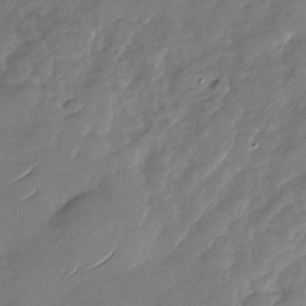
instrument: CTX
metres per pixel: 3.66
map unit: Nhu
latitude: -28.9542
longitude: -73.4238
